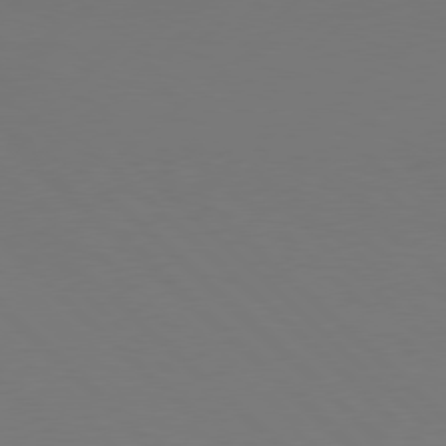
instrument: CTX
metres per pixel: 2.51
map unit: Hpe
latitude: 77.6694
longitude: -126.0444
